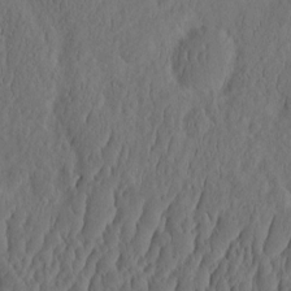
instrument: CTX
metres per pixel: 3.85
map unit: eHh
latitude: -2.5762
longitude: 16.8975
